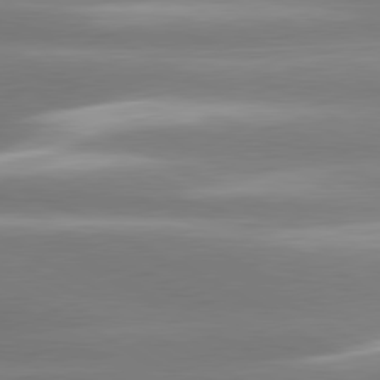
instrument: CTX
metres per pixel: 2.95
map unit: lApd
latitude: 80.4412
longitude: -135.1592
